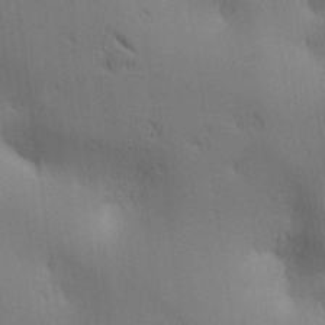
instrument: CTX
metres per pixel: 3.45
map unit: lAa
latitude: 11.4993
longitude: -108.0633
